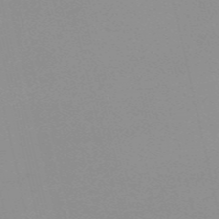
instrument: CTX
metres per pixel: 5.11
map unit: HNb
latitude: -56.6329
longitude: -43.1025
